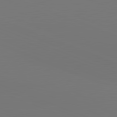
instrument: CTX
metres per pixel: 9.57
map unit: lApd
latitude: 81.6883
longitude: 145.8800
